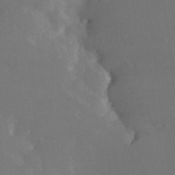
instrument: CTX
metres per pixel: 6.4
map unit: Nhe
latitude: -27.0864
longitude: -109.5182
